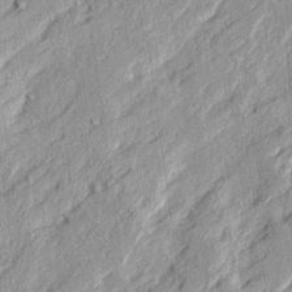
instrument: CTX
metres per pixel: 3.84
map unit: Ave
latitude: 15.7450
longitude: -137.6883
